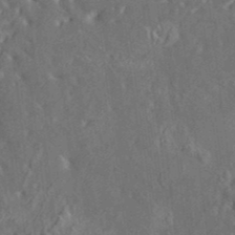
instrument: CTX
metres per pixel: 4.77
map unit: HNhu
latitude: 5.4048
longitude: 10.4062
